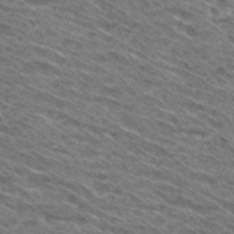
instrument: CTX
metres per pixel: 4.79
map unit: Hto
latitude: 30.9892
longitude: -46.4790
